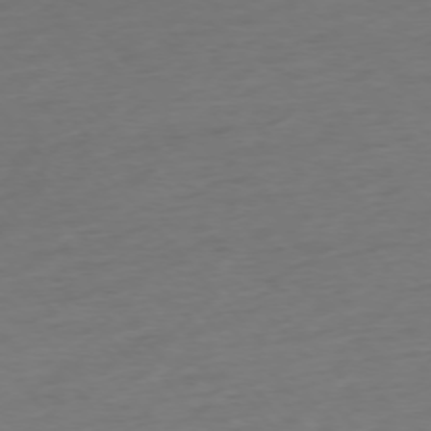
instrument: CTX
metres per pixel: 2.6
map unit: Ap
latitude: -76.1984
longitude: -64.2522
